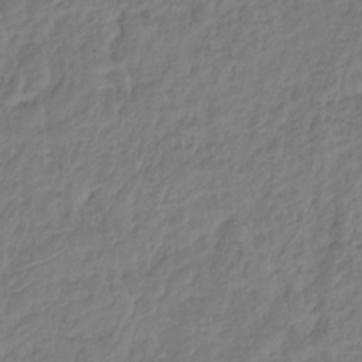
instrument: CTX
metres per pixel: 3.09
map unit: Hto
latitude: -8.1039
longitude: -44.2711
